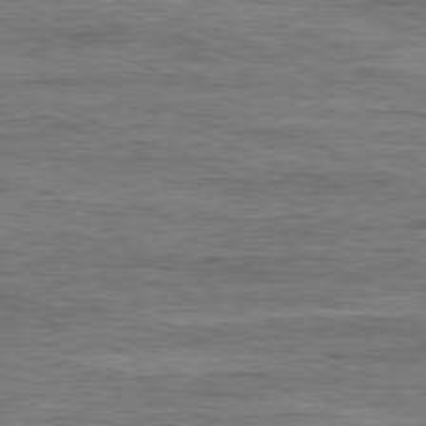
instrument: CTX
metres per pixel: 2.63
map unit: Ap
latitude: -82.0661
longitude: -74.6113
